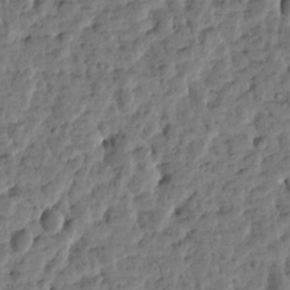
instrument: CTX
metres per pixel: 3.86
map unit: Htu
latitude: 2.1955
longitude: -178.8002
